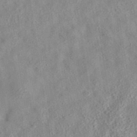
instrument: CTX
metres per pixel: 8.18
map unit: eAb
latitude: 35.5371
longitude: 108.1228
